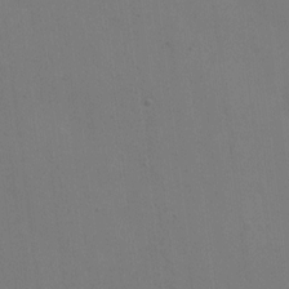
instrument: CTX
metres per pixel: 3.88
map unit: eHh
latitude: 4.7813
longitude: -65.9150
